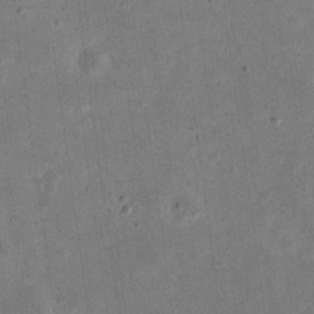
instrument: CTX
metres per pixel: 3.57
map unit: eHh
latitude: 21.1026
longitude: -69.4616
